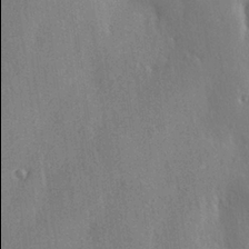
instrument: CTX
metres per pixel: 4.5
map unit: Hve
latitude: 27.4049
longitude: 150.0094
